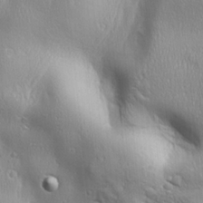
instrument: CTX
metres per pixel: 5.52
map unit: Ave
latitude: 22.2711
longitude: -137.0270
